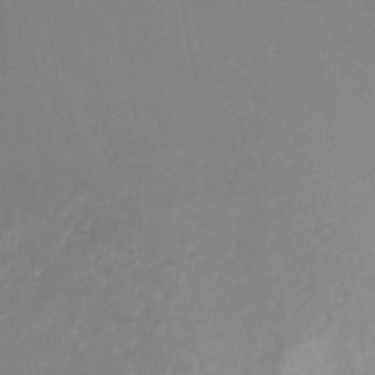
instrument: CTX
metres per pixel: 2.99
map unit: Nhu
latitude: -12.5763
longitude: -73.4994
